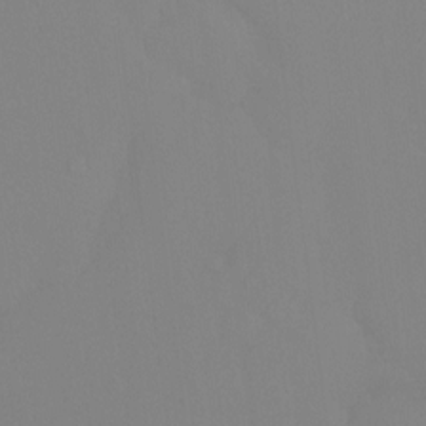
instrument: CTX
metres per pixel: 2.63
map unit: Ht
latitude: -15.2376
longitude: -50.2711
